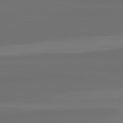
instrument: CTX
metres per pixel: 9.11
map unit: lApd
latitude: 82.5167
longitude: 161.5777
